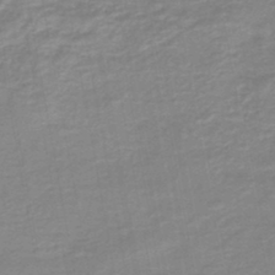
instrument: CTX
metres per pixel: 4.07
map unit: eHb
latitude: -45.4832
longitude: 83.0108
